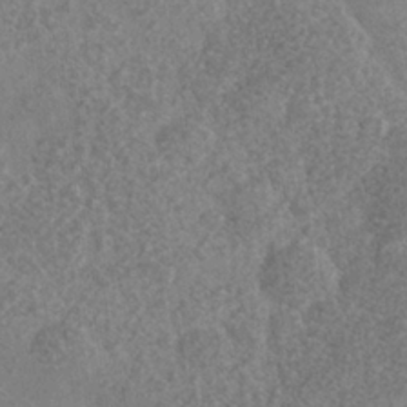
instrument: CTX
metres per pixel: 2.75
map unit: Nhe
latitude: -36.2550
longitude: -130.2901
